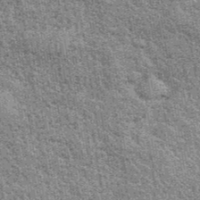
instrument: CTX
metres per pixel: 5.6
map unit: eHh
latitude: 40.3089
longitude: -55.9717
